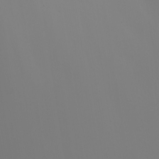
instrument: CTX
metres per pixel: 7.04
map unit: Nhu
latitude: -6.8975
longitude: -93.4426
